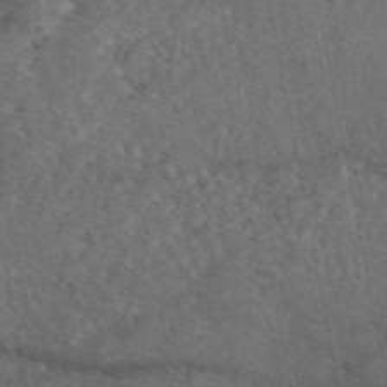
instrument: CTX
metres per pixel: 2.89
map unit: eAb
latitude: 47.5183
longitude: 111.7288
